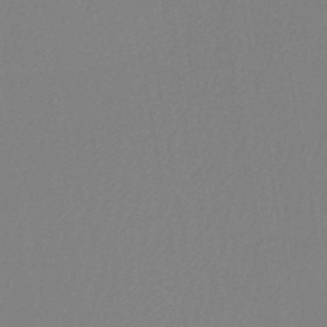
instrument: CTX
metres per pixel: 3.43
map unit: lHb
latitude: -45.7667
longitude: 74.3118
